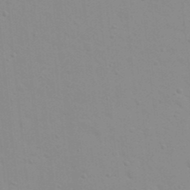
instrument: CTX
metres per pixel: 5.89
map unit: eHh
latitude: 21.0459
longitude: -64.3656
